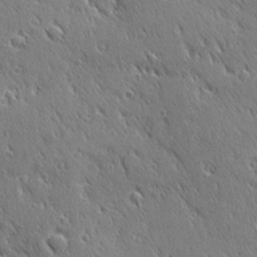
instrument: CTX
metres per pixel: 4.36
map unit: Ave
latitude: 21.0459
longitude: -136.3845
